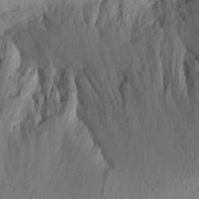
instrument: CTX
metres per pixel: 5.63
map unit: Aa
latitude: 27.8772
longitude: -144.0255
